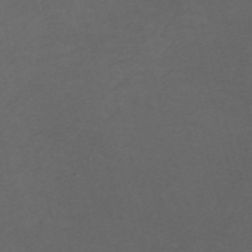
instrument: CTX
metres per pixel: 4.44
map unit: Nve
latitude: -58.4440
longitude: 59.3509
